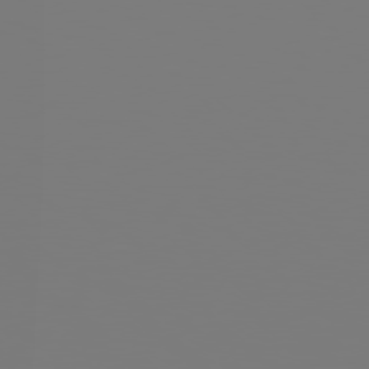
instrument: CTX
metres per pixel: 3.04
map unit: Hpe
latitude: 78.1011
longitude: -176.7624
